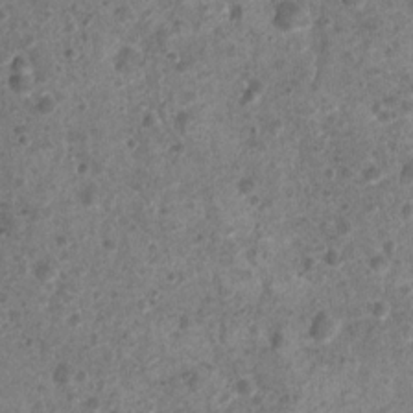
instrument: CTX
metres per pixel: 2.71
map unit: Nhu
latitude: 2.5923
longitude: -14.5924
